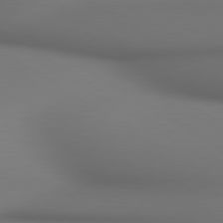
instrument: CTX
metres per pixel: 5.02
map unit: lApd
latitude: 80.5357
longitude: 138.0850
